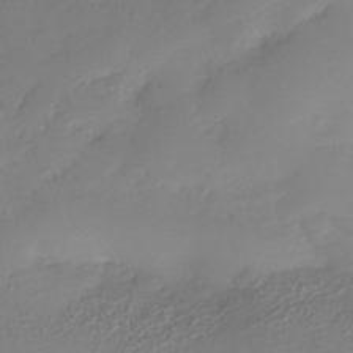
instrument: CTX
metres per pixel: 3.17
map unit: Nhe
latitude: -35.5966
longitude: -144.4412
